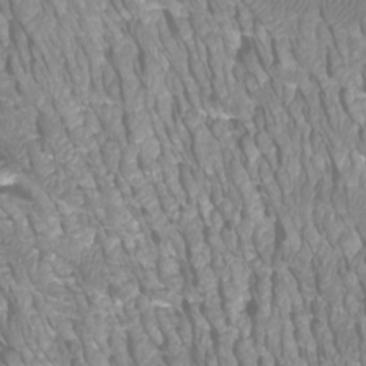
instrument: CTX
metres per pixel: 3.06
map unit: Htu
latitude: -6.0661
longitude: -73.1404
